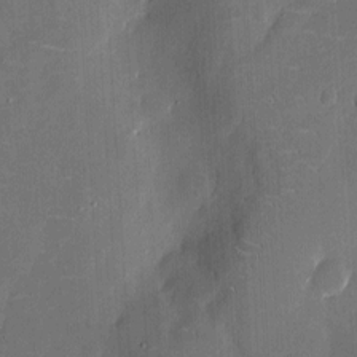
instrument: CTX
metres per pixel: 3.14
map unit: eHh
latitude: 5.7072
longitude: -68.7624
